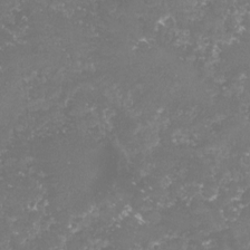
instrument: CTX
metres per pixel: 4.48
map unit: lHvf
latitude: -16.1039
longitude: -98.6301
